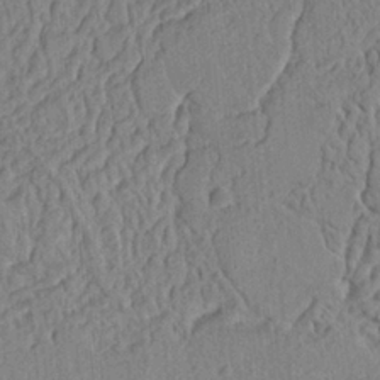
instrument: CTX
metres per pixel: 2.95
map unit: Ht
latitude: 8.5357
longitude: -75.8961
